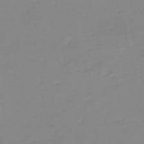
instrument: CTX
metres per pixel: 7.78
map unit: HNb
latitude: -49.4833
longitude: -42.2712
